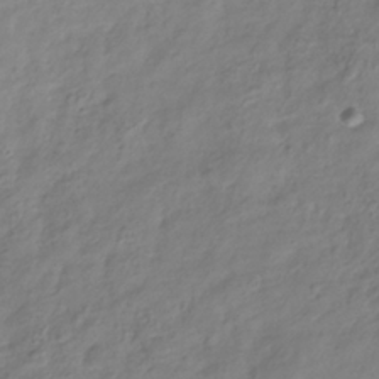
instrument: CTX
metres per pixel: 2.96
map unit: Hve
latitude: -32.6330
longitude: 90.4062
